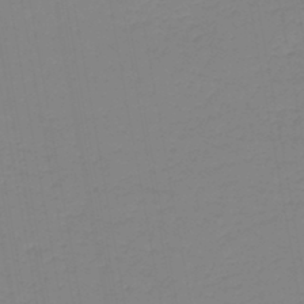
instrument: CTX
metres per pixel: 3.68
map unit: lHb
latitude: -44.8597
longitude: 62.7085
